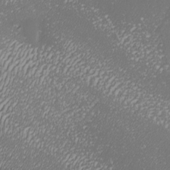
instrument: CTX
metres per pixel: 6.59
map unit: Nhu
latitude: -8.0094
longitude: -90.9703
